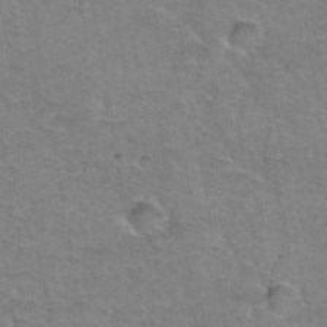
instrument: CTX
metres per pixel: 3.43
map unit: Hto
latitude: 35.8772
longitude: -43.6127
